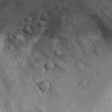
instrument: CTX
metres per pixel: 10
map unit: Ht
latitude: 9.8205
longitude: -37.0458
